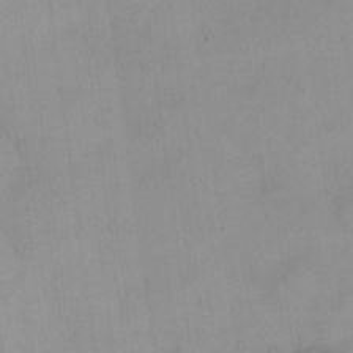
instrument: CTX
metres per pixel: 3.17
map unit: eHh
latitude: 24.3278
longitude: -64.5168
